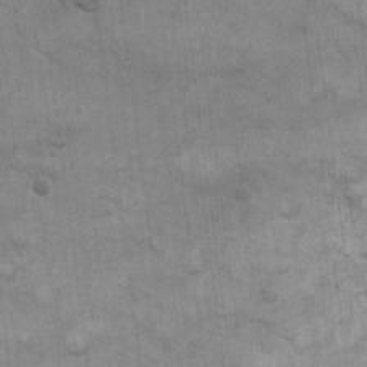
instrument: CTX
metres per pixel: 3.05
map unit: eHh
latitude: 13.6505
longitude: -65.5371
